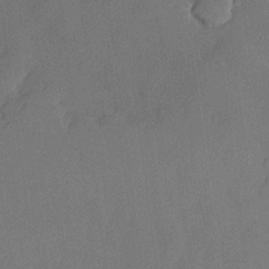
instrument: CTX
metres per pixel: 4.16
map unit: lHvf
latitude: 21.5938
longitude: 145.5588
